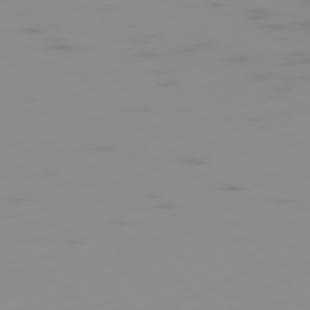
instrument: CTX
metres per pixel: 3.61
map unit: Ap
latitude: -78.1983
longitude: -63.0270
